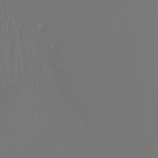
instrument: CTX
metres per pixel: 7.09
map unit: Htu
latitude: -15.6533
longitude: -46.7624
